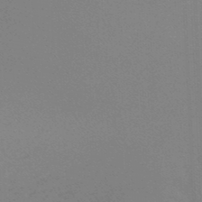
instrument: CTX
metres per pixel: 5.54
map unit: lHb
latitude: -45.6344
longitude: 63.6910
